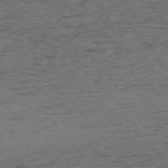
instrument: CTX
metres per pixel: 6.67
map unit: Ap
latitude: -75.1809
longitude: -90.4601
